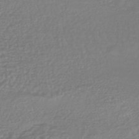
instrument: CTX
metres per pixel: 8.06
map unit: HNhu
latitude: -45.6344
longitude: 99.0675
